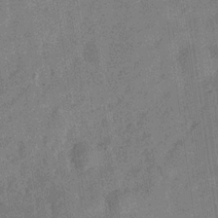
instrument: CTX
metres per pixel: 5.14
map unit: Hve
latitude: -31.6533
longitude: 91.8045
